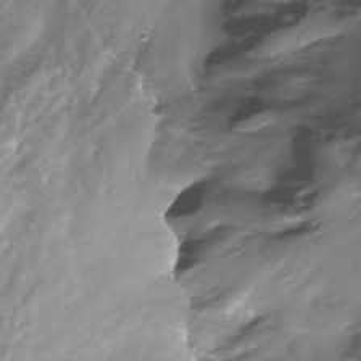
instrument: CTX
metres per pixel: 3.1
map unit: Nhe
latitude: -32.2740
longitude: -93.2348
